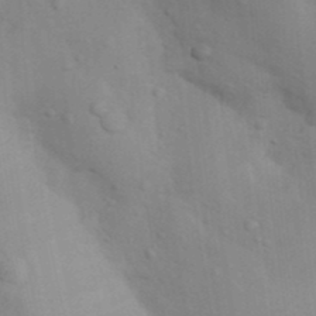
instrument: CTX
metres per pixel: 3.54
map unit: Nhu
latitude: 13.2348
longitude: -28.3278
